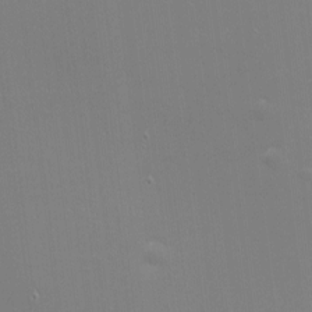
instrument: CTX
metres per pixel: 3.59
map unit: eHh
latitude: -2.4628
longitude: -80.5924
